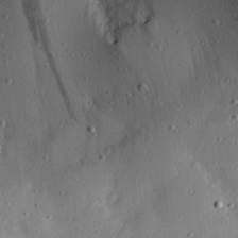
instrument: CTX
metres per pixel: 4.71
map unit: Hve
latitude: 26.6491
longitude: -93.4615
